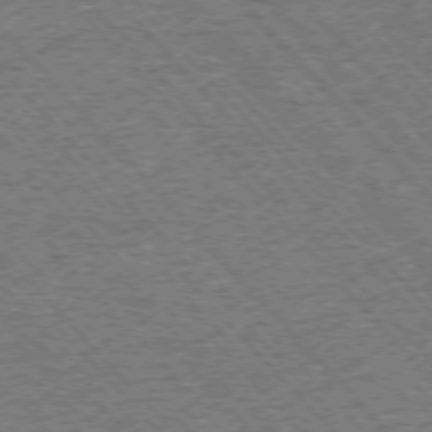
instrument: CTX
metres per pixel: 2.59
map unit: Ap
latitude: -76.0283
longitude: -92.7813
